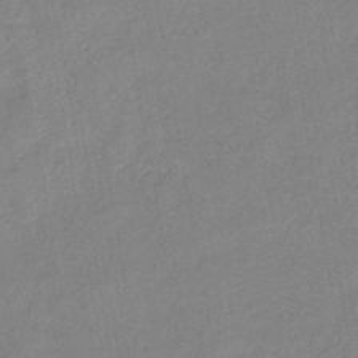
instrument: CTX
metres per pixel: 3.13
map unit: eHb
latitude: -40.6140
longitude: 79.6344
